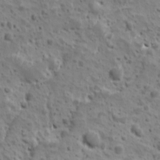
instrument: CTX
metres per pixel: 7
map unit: Ave
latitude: 10.5735
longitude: -104.9325
